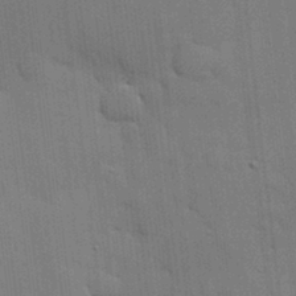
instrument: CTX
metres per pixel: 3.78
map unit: lHvf
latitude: 18.5356
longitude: -113.7449
